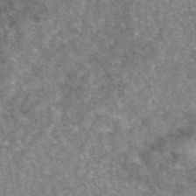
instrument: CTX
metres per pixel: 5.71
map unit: eAb
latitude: 46.6491
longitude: 103.0109
